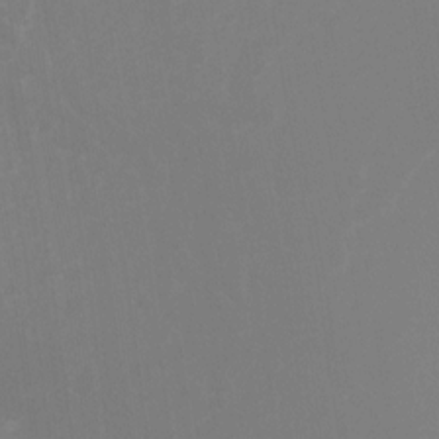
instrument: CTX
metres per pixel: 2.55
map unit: Ht
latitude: -16.0094
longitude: -50.4223
